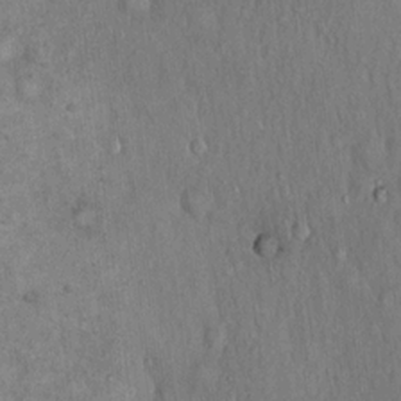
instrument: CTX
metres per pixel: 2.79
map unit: Hto
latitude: 18.0255
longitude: -60.8947
